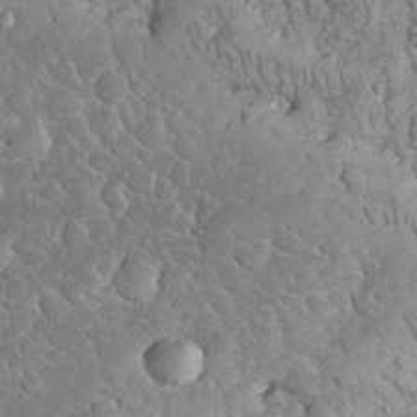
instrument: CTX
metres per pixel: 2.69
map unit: eHh
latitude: 32.8002
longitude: -65.4237
